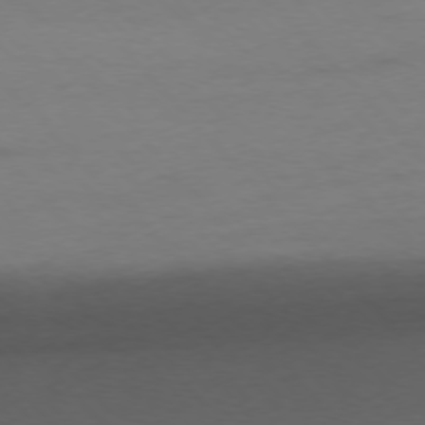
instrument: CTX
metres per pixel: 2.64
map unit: Ap
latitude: -76.9353
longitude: -71.7638
